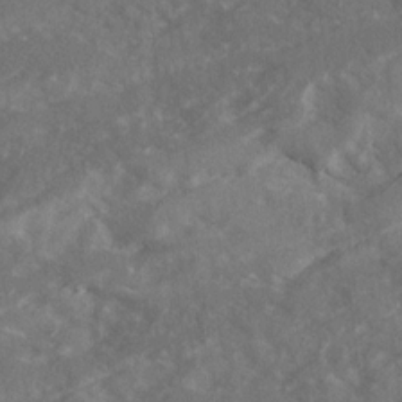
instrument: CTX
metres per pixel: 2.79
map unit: Ave
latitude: 20.5924
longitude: -130.3090
